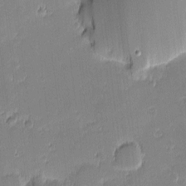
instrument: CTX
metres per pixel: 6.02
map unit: eHh
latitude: -1.2565
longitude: -83.1970
